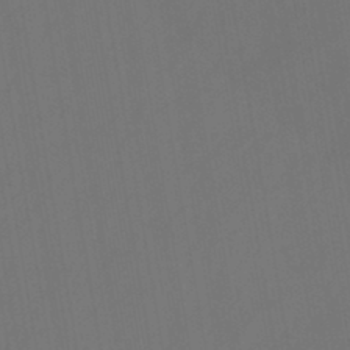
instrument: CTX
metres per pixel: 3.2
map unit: eHb
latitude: -43.8800
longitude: 87.8611
